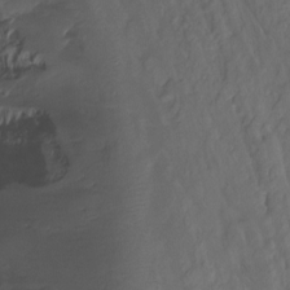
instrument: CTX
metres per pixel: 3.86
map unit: Nhu
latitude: -7.3131
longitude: -44.8947
